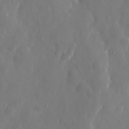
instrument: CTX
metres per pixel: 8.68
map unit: eHh
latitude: 10.4223
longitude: -71.0836
